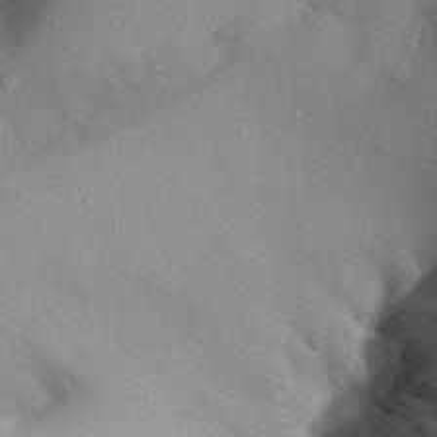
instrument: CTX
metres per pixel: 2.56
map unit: Aa
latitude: 24.4412
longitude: -128.1389
